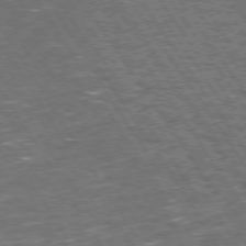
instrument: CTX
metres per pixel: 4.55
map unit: Hpe
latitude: 73.6127
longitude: -124.3467
